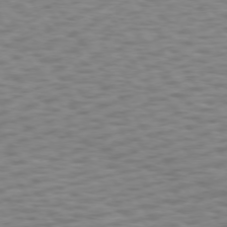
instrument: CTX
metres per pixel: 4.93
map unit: Hpe
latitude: 73.5749
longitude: -132.5735
